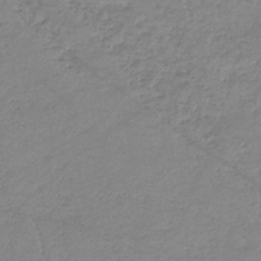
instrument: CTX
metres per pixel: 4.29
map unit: eHb
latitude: -36.3306
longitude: 74.7464
